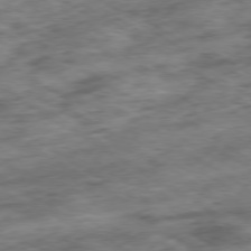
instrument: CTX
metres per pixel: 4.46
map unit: Hpe
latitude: -79.1620
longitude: -15.7828
